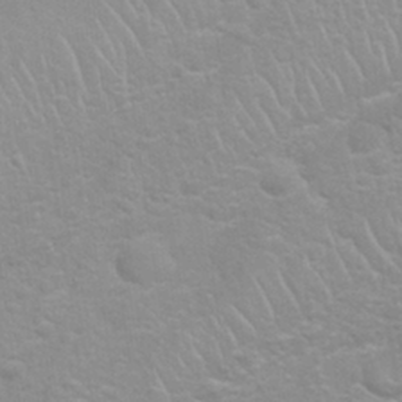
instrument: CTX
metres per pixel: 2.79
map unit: Nhu
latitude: 26.8191
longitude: -62.4790
